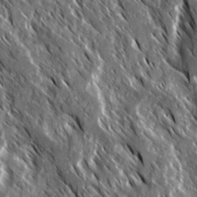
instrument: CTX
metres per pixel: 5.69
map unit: Ave
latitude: 14.9892
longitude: -133.9906
